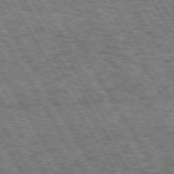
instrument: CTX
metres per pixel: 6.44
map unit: Hpe
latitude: 73.2915
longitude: -125.8016
